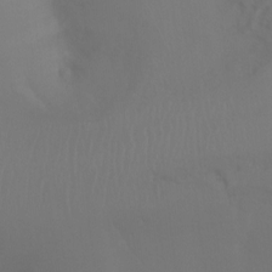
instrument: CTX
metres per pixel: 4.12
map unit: Ht
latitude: -7.4454
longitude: -29.6316
